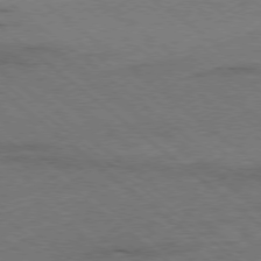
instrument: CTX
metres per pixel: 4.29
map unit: Ap
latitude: -78.4062
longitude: -85.2537
